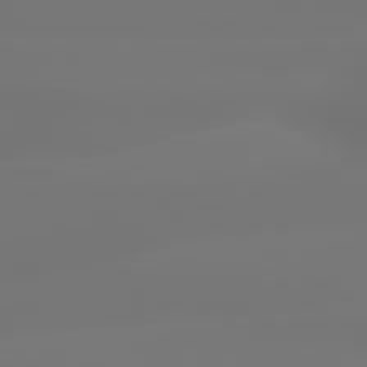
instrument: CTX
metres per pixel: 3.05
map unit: lApd
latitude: 79.5371
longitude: -137.1781
